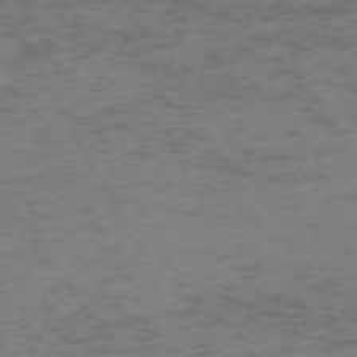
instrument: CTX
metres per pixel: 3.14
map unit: Ap
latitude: -72.9541
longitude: -70.3278
